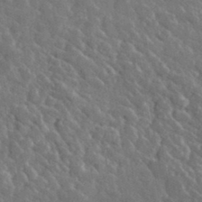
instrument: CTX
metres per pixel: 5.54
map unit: lHvf
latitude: 36.9703
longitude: -89.9528
